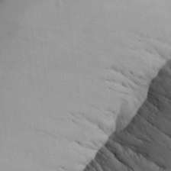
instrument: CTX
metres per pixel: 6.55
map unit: Aa
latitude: 25.4237
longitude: -128.1956
